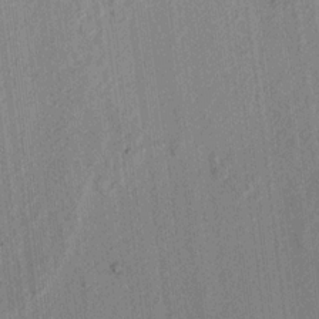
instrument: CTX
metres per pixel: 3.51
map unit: lAvf
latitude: 7.6316
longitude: 164.5196
